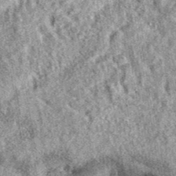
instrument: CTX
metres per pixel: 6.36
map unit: eAb
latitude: 39.3671
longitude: 111.1809
